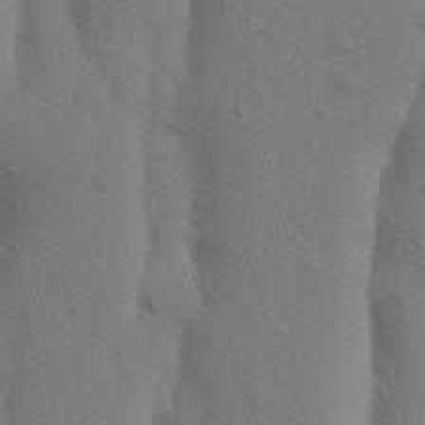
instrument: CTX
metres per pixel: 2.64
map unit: Nhu
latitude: 18.0444
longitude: -75.9339
